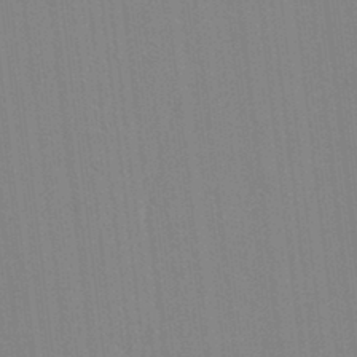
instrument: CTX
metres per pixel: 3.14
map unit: lAvf
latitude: 24.5356
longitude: -111.5749
